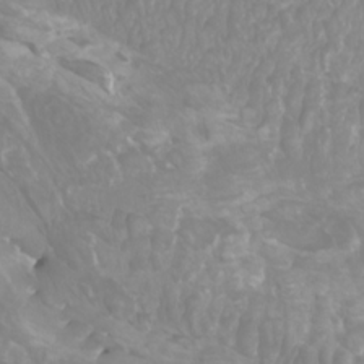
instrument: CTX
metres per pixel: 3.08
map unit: Htu
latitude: -9.5210
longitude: -75.0081
